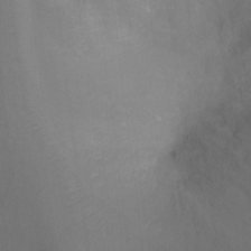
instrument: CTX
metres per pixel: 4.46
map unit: Ht
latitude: -8.6707
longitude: -24.8569
